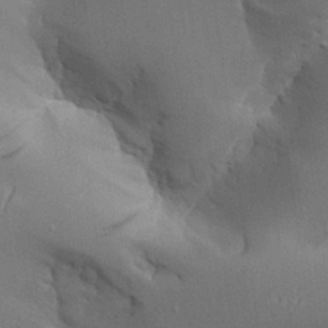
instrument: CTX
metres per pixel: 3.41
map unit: Aa
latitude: 25.8961
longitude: -127.8772
